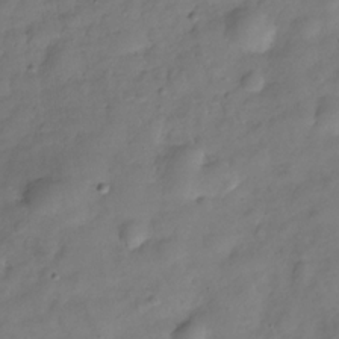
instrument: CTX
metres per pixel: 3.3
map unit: Hve
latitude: -29.4454
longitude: 94.5195
